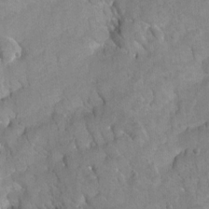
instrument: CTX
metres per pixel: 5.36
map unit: Hto
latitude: 5.5938
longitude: -31.6505
